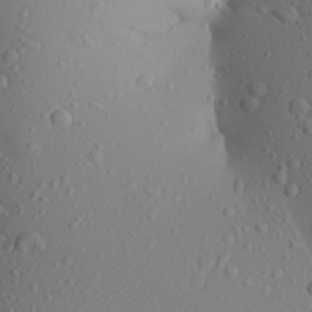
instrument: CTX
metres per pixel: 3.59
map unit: Aa
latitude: 23.4048
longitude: -146.1956
